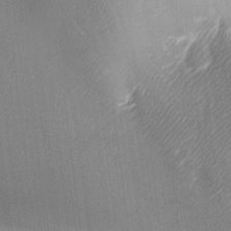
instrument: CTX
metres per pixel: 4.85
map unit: lAa
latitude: -6.1983
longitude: -122.2522
